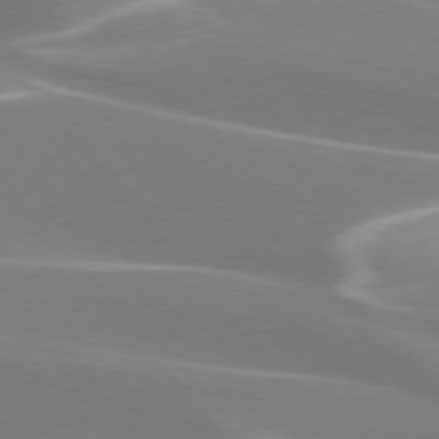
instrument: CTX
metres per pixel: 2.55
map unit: lApd
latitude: 75.6505
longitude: -63.0837
